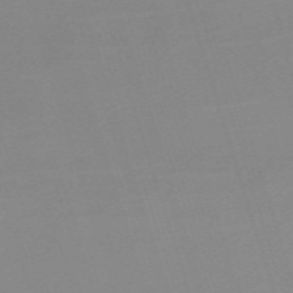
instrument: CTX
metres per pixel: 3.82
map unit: eHh
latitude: -62.2739
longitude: 51.4454
